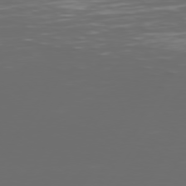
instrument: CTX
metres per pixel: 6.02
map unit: Hpe
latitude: 74.6491
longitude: -126.0255
